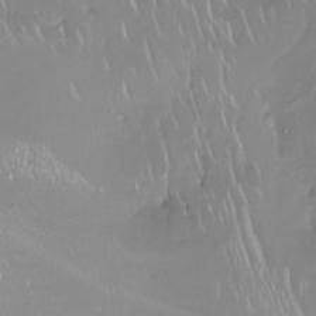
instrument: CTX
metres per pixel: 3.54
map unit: Nhe
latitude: -26.9730
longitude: -111.1214
